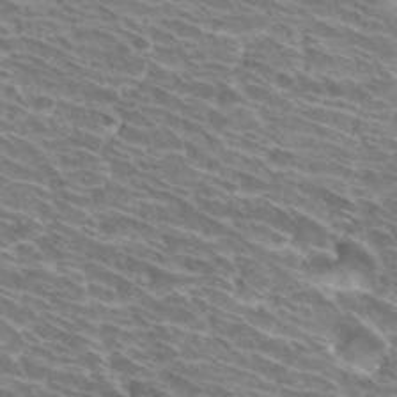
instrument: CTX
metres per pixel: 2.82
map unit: Hto
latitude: 31.1026
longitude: -42.1578
